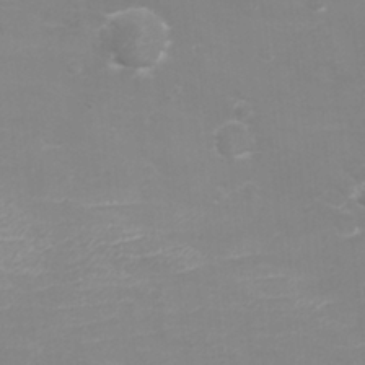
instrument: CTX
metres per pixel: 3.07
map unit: eHh
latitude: -4.1794
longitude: -75.3671
